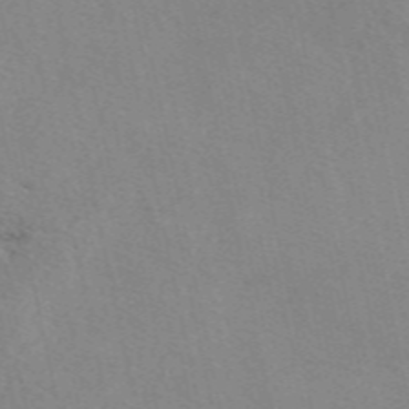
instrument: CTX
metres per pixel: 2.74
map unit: eAb
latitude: 49.9528
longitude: 109.2943
